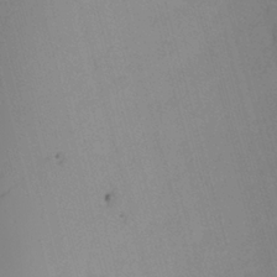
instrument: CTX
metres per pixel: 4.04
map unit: Nhu
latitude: -3.1620
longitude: -72.1200
